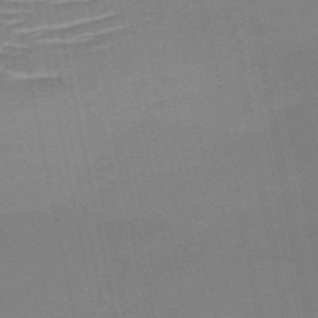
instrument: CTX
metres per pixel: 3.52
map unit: HNb
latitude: -51.2376
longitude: -45.9339
